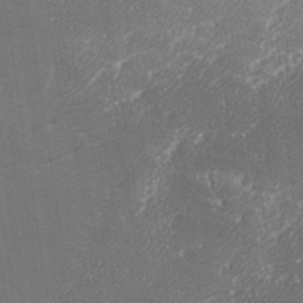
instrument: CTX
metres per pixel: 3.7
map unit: eHh
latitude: 34.7813
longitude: -132.8758
